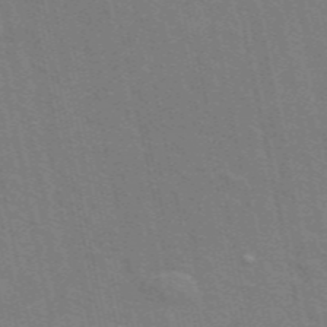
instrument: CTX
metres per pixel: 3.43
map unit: ANa
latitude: 49.0647
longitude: -75.9528
